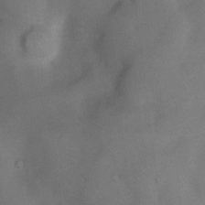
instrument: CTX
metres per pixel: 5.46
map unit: Nhu
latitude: 8.9514
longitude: -23.1592
